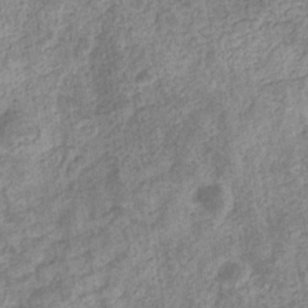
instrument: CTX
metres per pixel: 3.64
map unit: eHb
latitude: -31.4454
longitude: 72.4629
